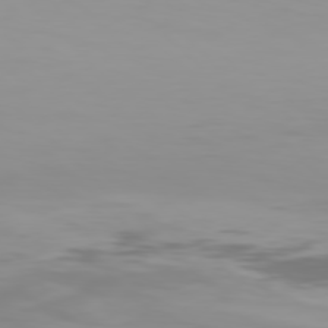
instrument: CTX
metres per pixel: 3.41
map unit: Hpe
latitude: 77.4804
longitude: -135.9717
